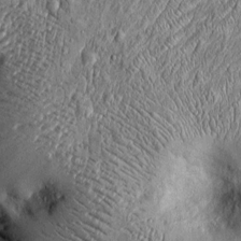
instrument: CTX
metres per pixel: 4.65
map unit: Htu
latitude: -4.5762
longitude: 157.4454
